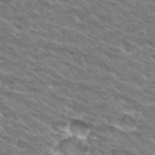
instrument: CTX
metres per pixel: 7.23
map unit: Hto
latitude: 30.0633
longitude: -42.9703
